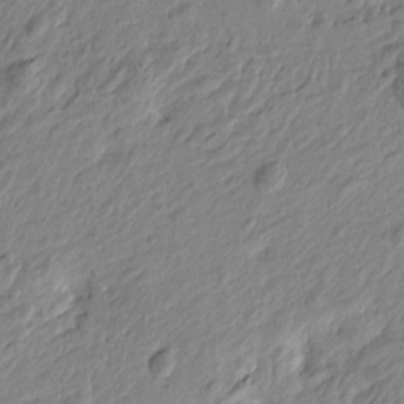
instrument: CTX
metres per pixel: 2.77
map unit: Htu
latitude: -4.5196
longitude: 179.9745
